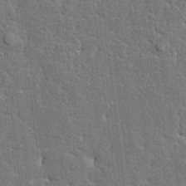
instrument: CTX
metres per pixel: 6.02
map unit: HNhu
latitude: 6.6490
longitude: -5.4426
